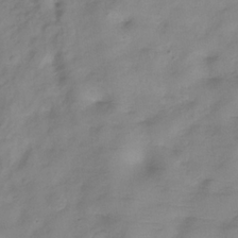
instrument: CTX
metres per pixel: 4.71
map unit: Hve
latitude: -32.7652
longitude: 90.6519
